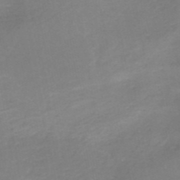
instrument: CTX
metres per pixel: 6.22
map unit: HNb
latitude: -50.7274
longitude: -50.5356
